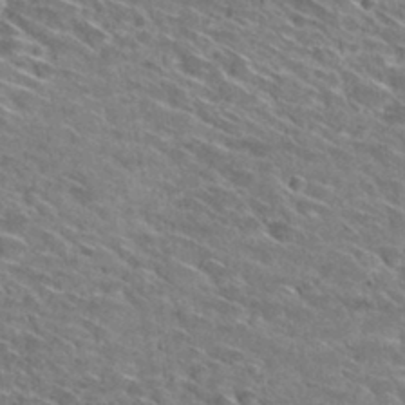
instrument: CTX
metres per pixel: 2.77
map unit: Hto
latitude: 29.8205
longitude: -45.1214
